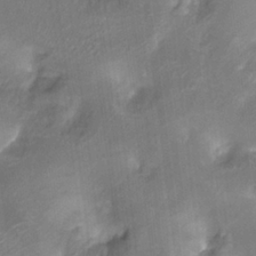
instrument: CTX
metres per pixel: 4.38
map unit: Ht
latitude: -17.4266
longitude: -44.8569
